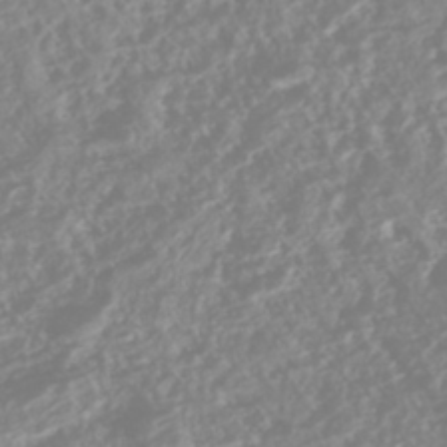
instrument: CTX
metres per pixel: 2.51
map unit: HNhu
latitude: -44.1228
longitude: 103.7667
